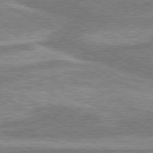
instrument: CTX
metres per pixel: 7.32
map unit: lApd
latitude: 80.2522
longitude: -177.5749
